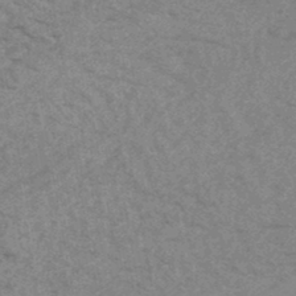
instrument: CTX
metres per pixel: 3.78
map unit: eHb
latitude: -44.1039
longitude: 89.5210
